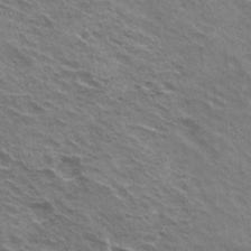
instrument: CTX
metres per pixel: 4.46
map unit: Hto
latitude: 22.2145
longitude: -31.4238
